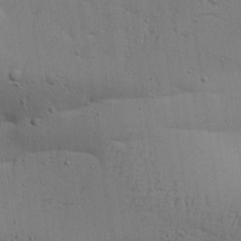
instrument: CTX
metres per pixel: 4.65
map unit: Aa
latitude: 27.7072
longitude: -130.2145
